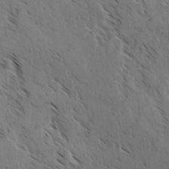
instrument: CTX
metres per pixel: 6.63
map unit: lAvf
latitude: -4.4629
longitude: -113.6127
